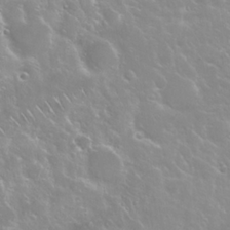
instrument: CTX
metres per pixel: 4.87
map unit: Nhu
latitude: 24.5356
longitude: -60.1200
